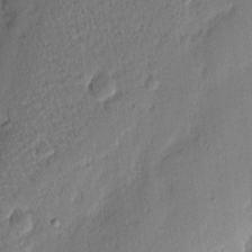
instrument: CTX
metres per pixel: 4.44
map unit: eHh
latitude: 2.9702
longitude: -77.0647
